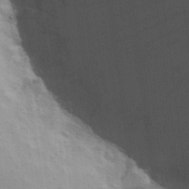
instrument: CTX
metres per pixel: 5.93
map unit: Hve
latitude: 23.5182
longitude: 148.5196
